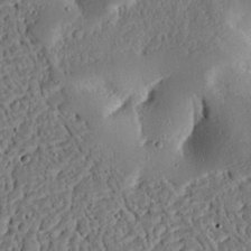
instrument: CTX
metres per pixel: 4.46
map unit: Ave
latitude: 13.2537
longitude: -139.3482
